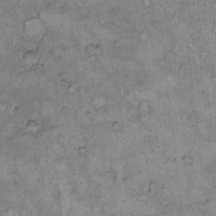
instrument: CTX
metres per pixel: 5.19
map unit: Hto
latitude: 8.8002
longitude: -59.9339
